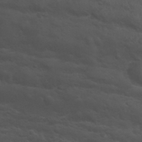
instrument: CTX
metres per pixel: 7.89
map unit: Nhu
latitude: 29.4426
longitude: -50.5356
